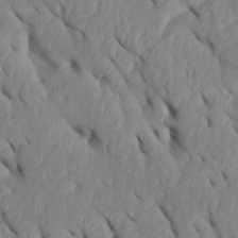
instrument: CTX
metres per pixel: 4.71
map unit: Htu
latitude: 2.3278
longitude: 147.8611
